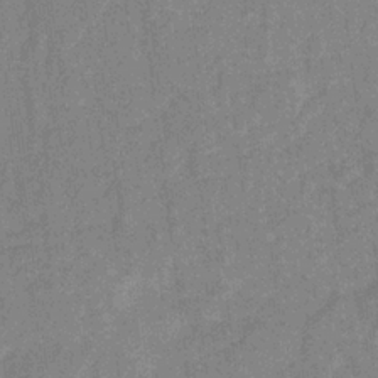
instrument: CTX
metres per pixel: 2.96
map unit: HNb
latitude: -31.1809
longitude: 60.8030
